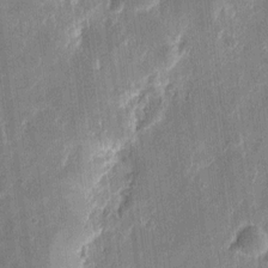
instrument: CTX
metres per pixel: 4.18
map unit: eHh
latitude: 11.4616
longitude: -70.0255
